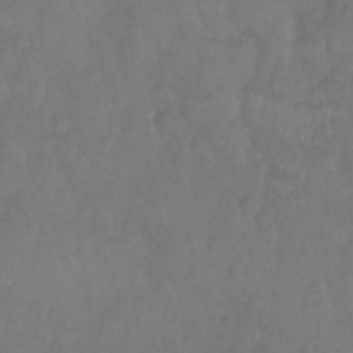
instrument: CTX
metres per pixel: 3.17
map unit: Nhu
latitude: 28.9136
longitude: -56.6490
